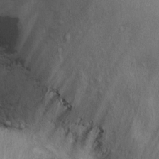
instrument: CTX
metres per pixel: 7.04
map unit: Ht
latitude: 12.5924
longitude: -39.6316
